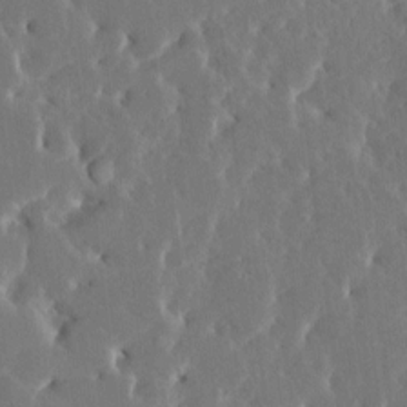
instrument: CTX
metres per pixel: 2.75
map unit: HNhu
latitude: 6.4223
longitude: -5.3104
